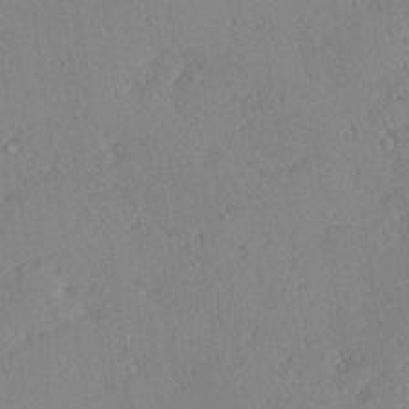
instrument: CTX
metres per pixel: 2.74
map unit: Hve
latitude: 26.1956
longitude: -92.0444
